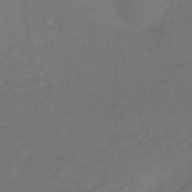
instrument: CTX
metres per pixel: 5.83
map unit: lHb
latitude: -31.6533
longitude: 63.8989
